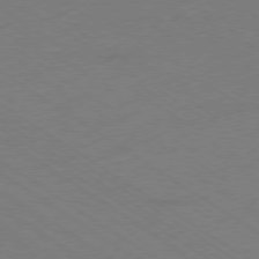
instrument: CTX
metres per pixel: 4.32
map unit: Ap
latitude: -79.4454
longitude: -52.8947
